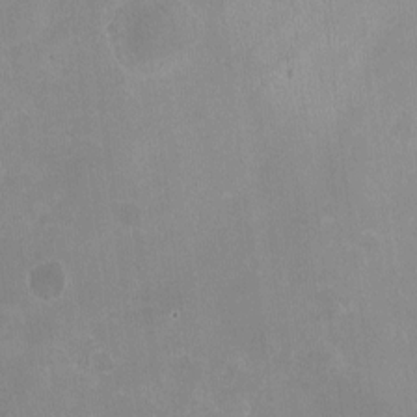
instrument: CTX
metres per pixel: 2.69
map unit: HNhu
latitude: -3.5777
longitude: -1.6127
